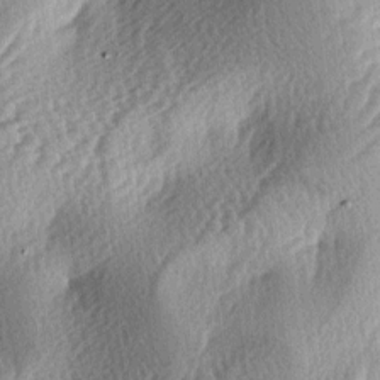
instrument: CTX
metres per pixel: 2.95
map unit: lAa
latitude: -4.1228
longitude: -126.5168
